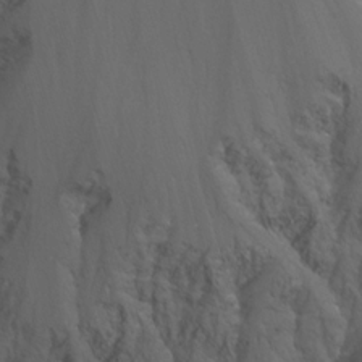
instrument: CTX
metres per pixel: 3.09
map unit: Nhu
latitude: -13.7289
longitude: -65.1404
